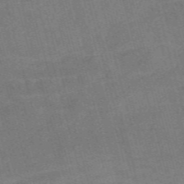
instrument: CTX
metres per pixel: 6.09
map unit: Nve
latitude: -58.8785
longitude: 64.7463
